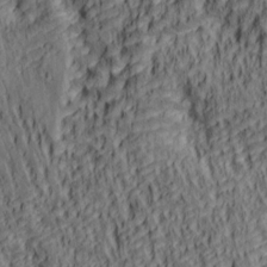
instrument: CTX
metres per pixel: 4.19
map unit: lAa
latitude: 5.4237
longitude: -114.9513
